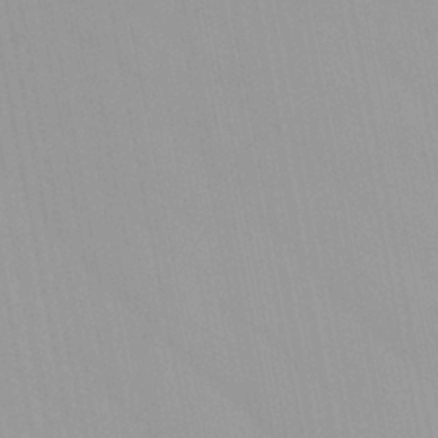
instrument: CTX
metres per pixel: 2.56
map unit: Ave
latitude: 22.0822
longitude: -137.5560
